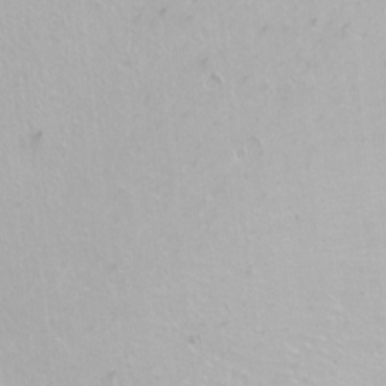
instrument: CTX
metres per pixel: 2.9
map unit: Nhu
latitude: -7.4076
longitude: -46.1578
